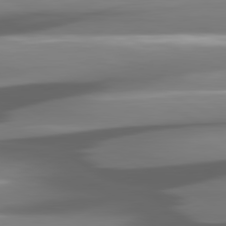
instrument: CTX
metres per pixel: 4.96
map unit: lApd
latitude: 80.8947
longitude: -144.3467
